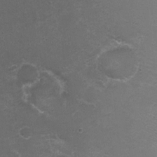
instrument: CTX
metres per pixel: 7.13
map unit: Nhu
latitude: 2.9891
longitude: -17.4237
